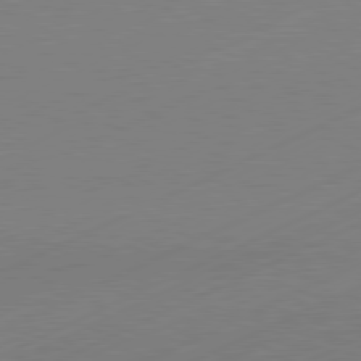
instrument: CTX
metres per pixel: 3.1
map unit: Hpe
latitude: -81.5588
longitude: 12.5196
